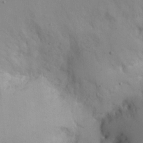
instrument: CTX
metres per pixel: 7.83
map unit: eHh
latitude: 12.1200
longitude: -61.5749
